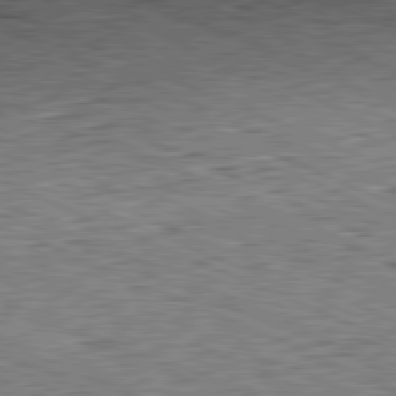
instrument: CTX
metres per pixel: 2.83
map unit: Hpe
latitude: -82.1039
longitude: 11.1053
